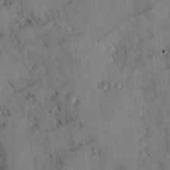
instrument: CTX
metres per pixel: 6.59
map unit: Ave
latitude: 8.6491
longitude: -103.7449
